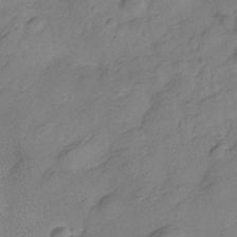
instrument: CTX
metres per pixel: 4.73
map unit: Hve
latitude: -28.4818
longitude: 92.3684
